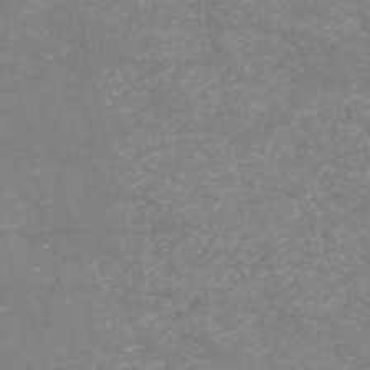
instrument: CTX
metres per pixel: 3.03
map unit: HNb
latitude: -54.2929
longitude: -38.4412
